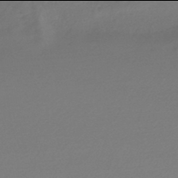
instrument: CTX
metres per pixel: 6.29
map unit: lHb
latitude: -46.0094
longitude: 61.7667
